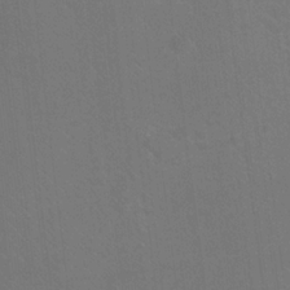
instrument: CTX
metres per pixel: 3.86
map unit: Htu
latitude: -12.0850
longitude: -72.7436
